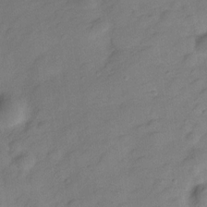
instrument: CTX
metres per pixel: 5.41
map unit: Hve
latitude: -28.0094
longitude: 92.5574
